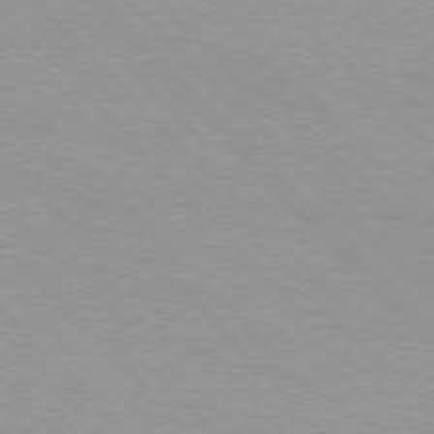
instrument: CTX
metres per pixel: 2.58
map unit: Hpe
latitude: 76.9136
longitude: -152.6113
